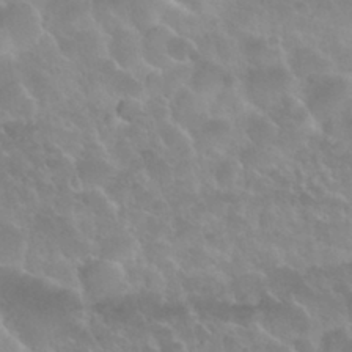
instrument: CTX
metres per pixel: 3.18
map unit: Nhu
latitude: 29.8205
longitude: -54.8002
